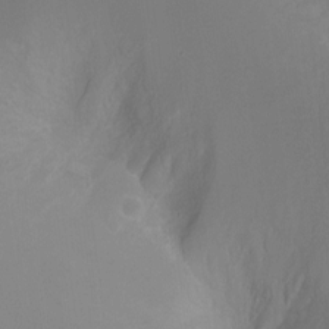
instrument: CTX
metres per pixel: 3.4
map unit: Ht
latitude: -4.0094
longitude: -16.3845
